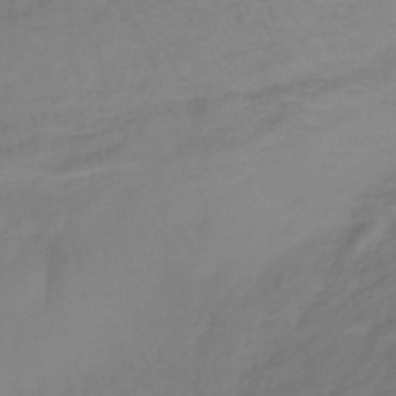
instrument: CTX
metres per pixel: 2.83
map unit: lHb
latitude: -43.1998
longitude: 81.2187
